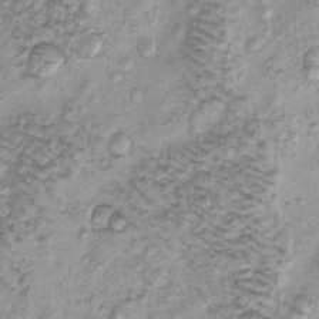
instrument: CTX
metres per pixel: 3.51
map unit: eHh
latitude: -0.3118
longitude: 16.8975
